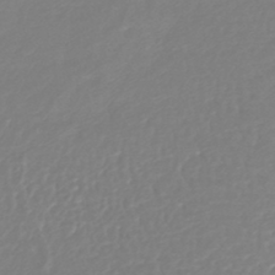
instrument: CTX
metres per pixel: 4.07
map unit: lHb
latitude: -44.5196
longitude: 76.3306
